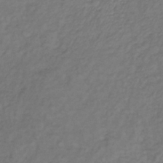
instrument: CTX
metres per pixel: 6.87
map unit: lHb
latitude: -39.4077
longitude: 73.0297
